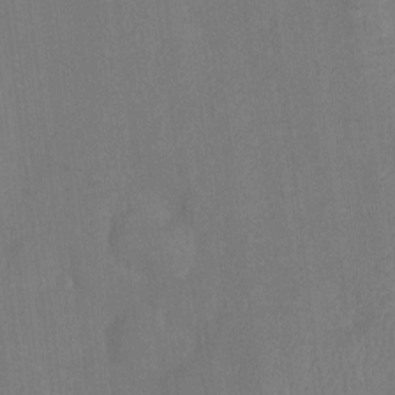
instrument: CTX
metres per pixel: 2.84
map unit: Nhu
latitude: -13.9178
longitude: -24.1199
